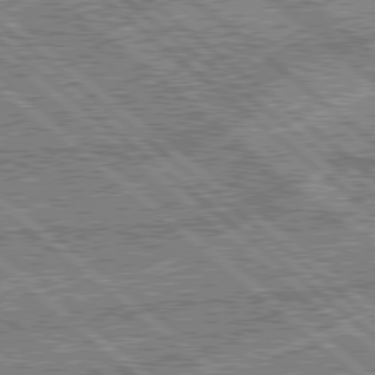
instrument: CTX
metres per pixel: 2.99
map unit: Hpe
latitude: 78.8002
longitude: -143.3860
